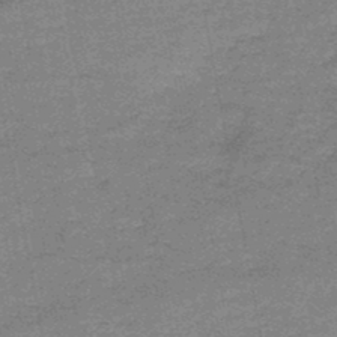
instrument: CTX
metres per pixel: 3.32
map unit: HNb
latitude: -47.1431
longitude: -36.3845
